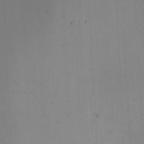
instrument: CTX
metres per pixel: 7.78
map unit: eHh
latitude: -3.5588
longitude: -79.7828
